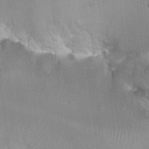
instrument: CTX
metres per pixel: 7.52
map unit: Hto
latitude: 18.6490
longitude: -37.7639
